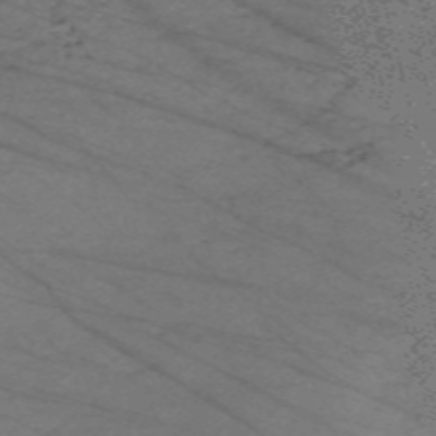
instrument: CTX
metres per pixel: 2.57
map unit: Nve
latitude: -59.4454
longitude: 61.8233
